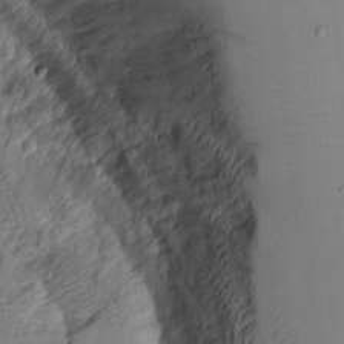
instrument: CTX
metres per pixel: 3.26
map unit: Aa
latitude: 10.2145
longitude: -126.9703
